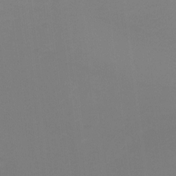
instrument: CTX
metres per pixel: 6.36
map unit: Ht
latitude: -9.9178
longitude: -37.8584
